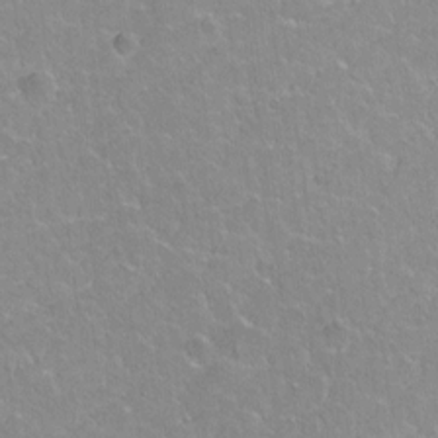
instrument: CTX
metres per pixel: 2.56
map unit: Hto
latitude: 2.2522
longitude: -32.6113
